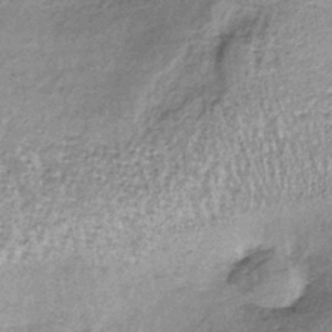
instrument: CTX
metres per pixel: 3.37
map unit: lHb
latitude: -37.1998
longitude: 66.0850
